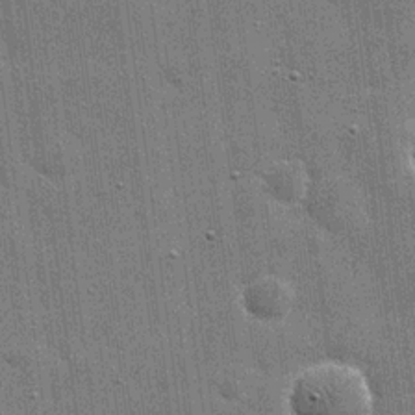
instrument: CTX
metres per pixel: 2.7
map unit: eHh
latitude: 20.0822
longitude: -66.8380
